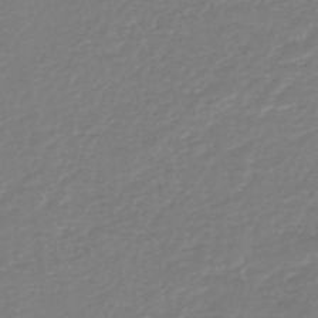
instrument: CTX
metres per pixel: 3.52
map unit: lHb
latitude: -44.7652
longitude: 78.0850
